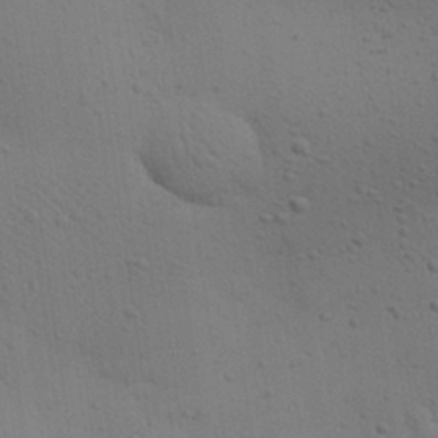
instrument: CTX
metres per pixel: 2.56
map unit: eHh
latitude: 24.8002
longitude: -71.5560
